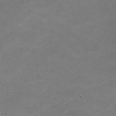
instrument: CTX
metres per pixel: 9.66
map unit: lHvf
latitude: -11.4266
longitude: -103.1025
